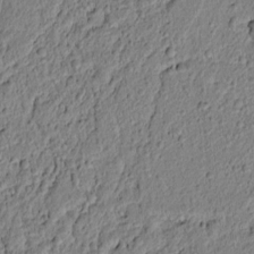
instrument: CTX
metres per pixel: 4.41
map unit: lAvf
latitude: 6.4979
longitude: 166.1795
